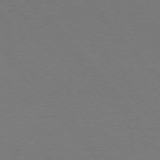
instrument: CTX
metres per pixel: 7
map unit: Hpe
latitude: 75.6127
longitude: -145.2537
